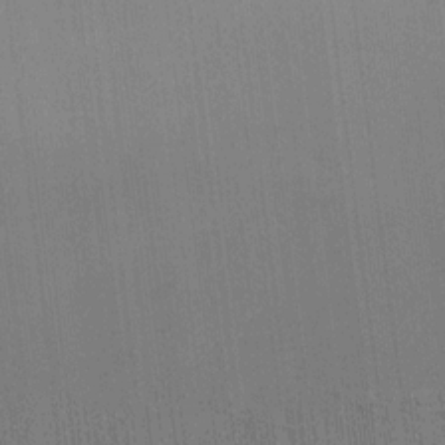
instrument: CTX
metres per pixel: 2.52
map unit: lAvf
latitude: 7.7639
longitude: 165.7478
